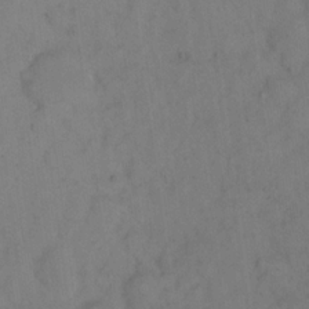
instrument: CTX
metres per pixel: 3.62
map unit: eHh
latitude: 18.2900
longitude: -64.6113
